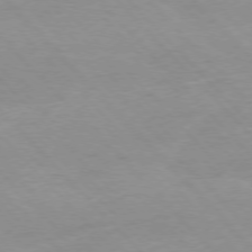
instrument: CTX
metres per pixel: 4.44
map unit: Ap
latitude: -77.1053
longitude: -87.6694
